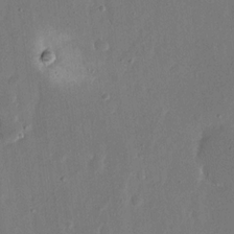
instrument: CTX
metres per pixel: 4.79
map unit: eHh
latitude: 15.5749
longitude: -70.1389
